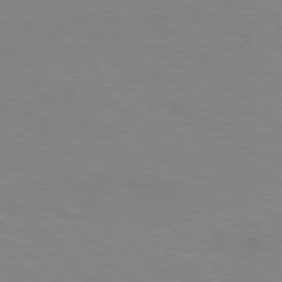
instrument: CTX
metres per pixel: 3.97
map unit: Hpe
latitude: 76.8758
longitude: -160.4223
